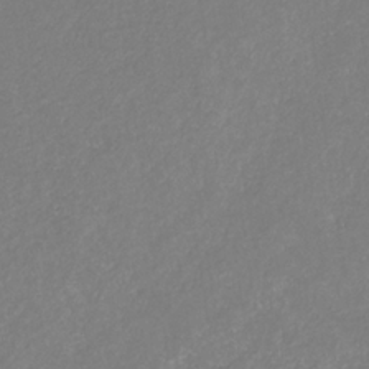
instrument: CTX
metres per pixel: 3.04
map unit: eHb
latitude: -31.1620
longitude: 68.0850
